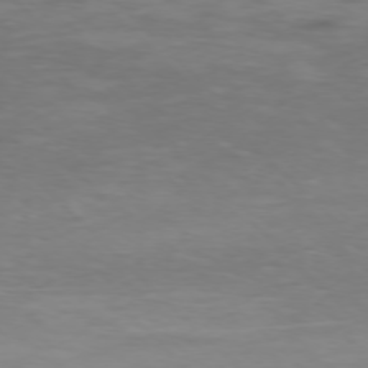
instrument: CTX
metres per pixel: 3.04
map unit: Ap
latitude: -76.4251
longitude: -68.5168
